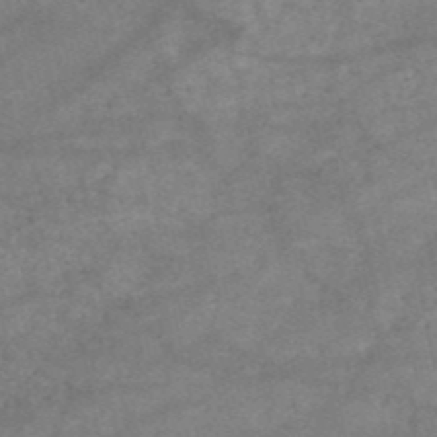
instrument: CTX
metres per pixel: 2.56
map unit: HNb
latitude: -53.5588
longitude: -41.7827
